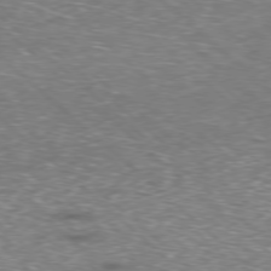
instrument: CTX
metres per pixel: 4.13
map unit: Hpe
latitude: -78.1039
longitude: 16.8408
